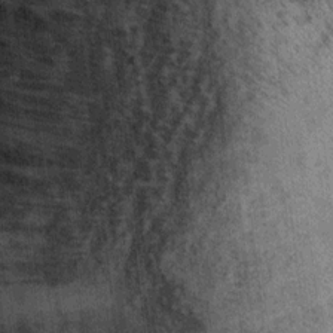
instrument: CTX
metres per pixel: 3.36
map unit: Ht
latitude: 11.7639
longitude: -38.3467
